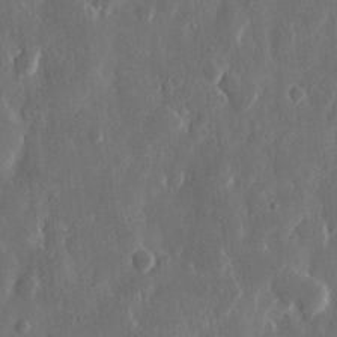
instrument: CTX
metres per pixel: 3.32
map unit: eHh
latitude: 11.9339
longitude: -71.3670
